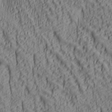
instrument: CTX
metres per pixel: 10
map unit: lAa
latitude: 6.9514
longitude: -116.2334
